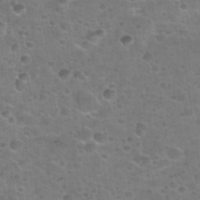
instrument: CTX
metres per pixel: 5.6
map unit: Nhu
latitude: 31.5749
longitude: -53.2159
